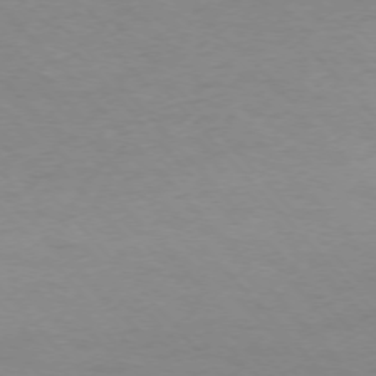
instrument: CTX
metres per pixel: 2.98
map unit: Ap
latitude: -75.0487
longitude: -78.8191
